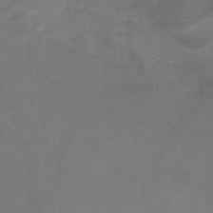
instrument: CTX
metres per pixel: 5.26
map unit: HNb
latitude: -49.5210
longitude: -45.6694
